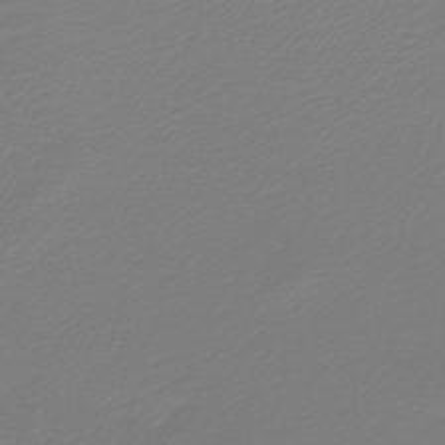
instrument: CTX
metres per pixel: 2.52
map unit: lHb
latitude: -42.7652
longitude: 72.1794
